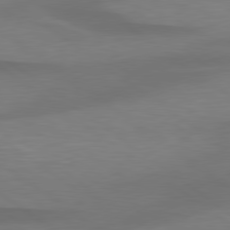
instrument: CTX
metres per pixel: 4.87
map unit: lApd
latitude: 79.4049
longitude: -89.9717
